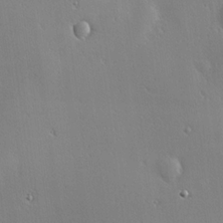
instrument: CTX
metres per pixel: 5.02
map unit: Hve
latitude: 18.6112
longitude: 150.1984
